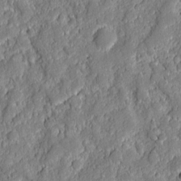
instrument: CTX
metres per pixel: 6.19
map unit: eHh
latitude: 6.4601
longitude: -76.2711
